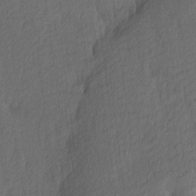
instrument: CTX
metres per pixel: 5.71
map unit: Ave
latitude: 13.4427
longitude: -106.6113
